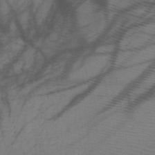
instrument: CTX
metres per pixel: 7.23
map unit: HNb
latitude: -47.5210
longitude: -40.7624
